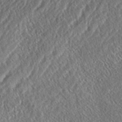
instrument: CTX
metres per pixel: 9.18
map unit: eHh
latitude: 37.2537
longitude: -138.4601
